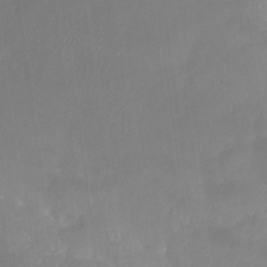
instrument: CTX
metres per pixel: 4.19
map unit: Nhu
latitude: -26.0472
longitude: -57.0647
